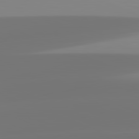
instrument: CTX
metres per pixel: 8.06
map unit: lApd
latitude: 82.1388
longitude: -150.1200
